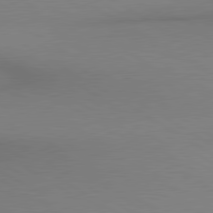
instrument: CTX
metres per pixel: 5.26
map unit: lApd
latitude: 80.3467
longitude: 156.3117
